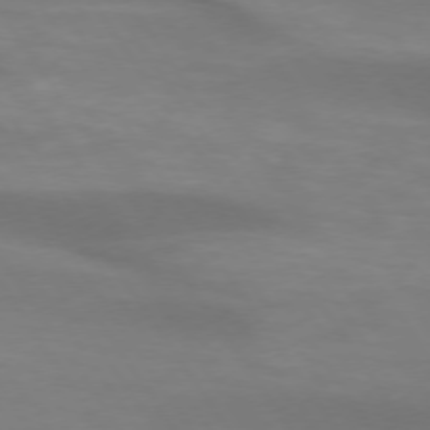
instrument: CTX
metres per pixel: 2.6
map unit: lApd
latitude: 74.0255
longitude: -50.9324
